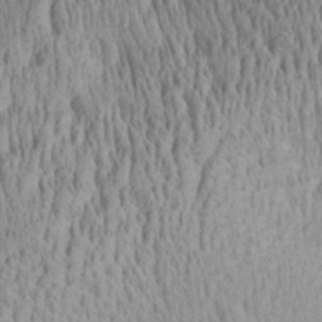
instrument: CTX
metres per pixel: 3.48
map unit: Aa
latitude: 28.0444
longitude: -136.0255
